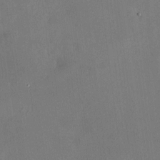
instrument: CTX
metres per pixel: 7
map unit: HNhu
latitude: 6.1956
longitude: 6.9730
